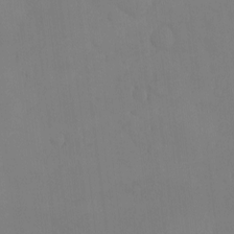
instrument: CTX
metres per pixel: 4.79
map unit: HNhu
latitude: -5.2376
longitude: 14.8975
